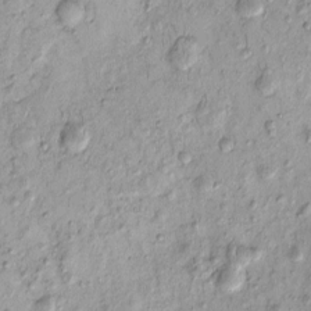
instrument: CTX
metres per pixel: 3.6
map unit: eHh
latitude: -0.2362
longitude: 15.6533
